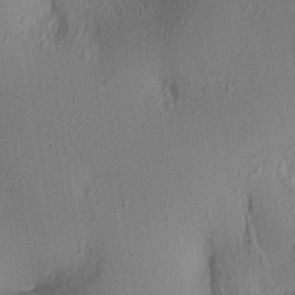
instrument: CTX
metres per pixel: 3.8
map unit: lAa
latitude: 5.4804
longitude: -113.2348
